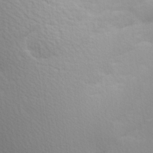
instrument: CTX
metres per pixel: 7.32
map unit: Hve
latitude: 13.8017
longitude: -91.8583
